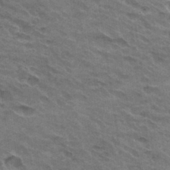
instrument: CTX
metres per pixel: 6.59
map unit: Hto
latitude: 32.3089
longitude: -46.7813
